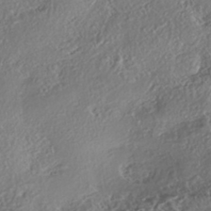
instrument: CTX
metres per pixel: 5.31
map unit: eHh
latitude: -42.8785
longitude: 121.5777
